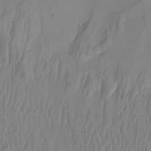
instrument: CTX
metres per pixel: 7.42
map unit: Nhu
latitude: -6.9163
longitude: -94.0822
